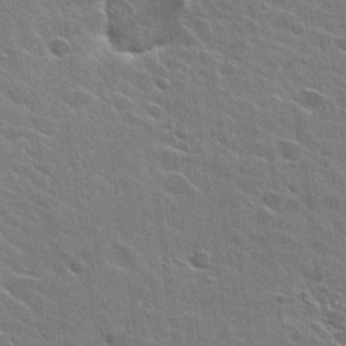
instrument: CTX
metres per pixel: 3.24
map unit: Hto
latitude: 26.7246
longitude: -43.3482
